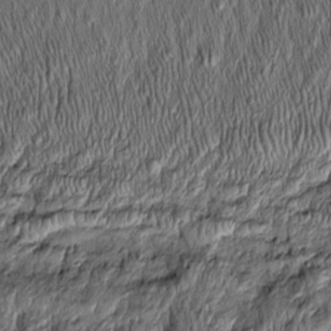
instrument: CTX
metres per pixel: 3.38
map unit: Htu
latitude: -4.7652
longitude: 159.1242
